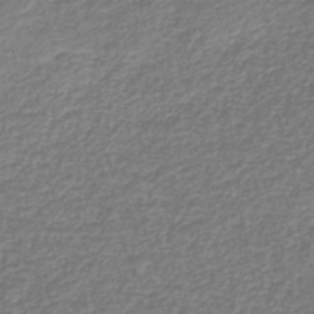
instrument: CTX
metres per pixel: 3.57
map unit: HNb
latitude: -41.4076
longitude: 49.9367
